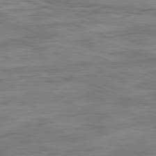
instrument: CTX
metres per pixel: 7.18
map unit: Ap
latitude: -81.6155
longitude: -80.4223
